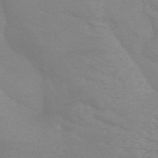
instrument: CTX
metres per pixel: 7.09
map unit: HNb
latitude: -48.9353
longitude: -49.8961
